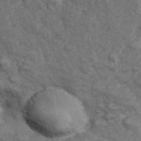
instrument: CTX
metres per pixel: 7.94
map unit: Hve
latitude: 33.6694
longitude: 151.1620
